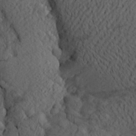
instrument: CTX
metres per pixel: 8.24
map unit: Aa
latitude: 23.2915
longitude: -146.9892
